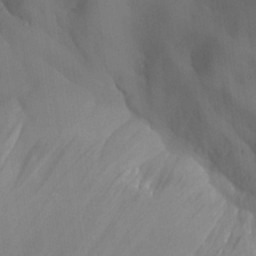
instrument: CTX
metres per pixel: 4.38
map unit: Aa
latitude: 27.2348
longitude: -132.6679
